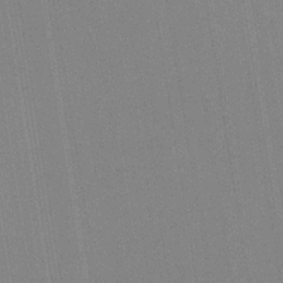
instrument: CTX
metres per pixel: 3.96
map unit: HNb
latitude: -34.4440
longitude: 54.8219
